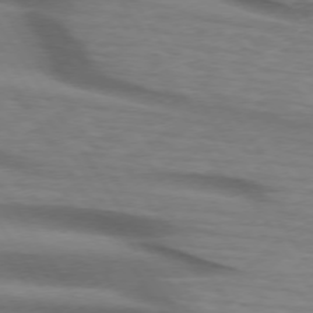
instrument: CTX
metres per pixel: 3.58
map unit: lApd
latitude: 74.0444
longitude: -77.1781
